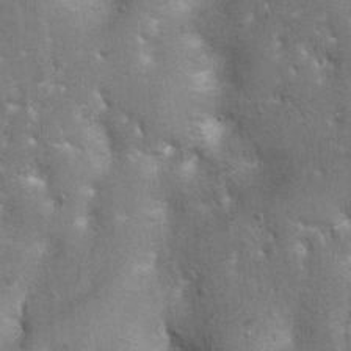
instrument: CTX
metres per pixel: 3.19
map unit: Ht
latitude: 4.1578
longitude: -21.4048
